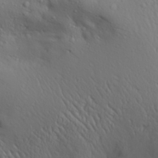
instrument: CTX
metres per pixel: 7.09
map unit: Aa
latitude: 28.8191
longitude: -133.2915
